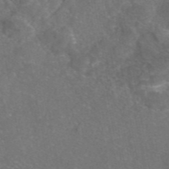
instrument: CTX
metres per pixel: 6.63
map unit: eAb
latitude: 47.1215
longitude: 110.0850
